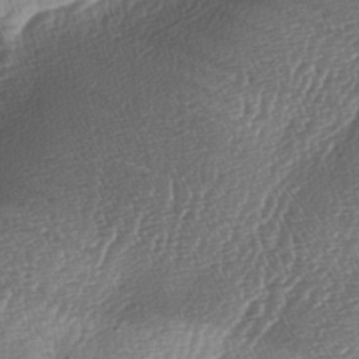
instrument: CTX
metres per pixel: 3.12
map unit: lAa
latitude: -4.8786
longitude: -129.4237
